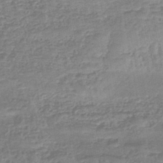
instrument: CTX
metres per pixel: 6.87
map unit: eHb
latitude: -44.1606
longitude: 81.8423
